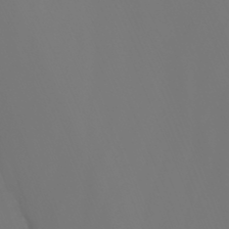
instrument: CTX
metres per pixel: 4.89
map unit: Nhu
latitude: -7.3509
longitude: -80.5357
